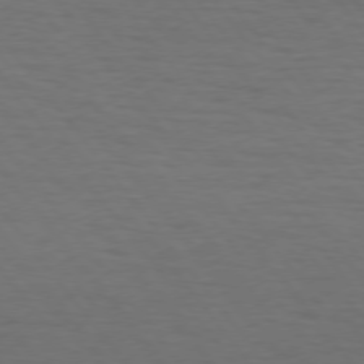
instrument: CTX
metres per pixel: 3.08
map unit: Hpe
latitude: 74.5735
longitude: -131.5749
